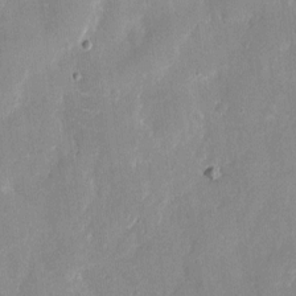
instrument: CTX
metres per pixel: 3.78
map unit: eHh
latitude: 7.0269
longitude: -69.2537
